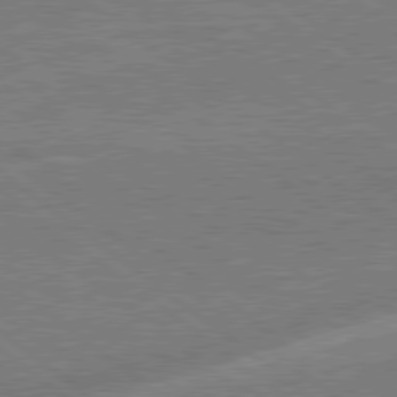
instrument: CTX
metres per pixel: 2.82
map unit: lApd
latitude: 79.0081
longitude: -170.5735
